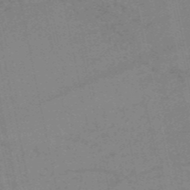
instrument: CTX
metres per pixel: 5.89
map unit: HNb
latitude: -54.2551
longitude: -45.0836
